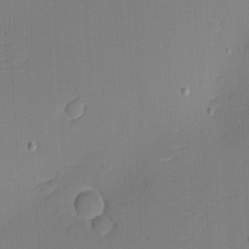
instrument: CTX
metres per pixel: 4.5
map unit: eHh
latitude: -3.3509
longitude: -79.9150
